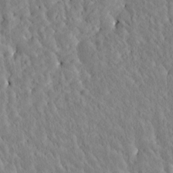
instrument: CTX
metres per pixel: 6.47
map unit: Htu
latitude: -4.6329
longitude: 173.2187
